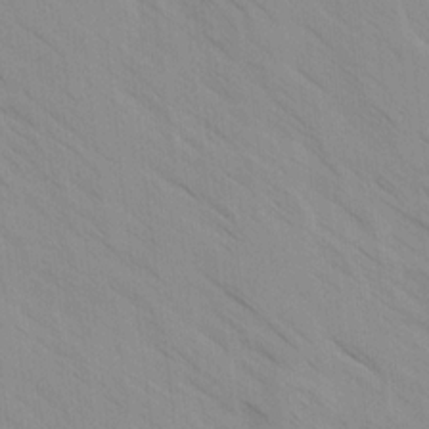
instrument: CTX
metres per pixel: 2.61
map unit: Ave
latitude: -1.6344
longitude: -112.3656
